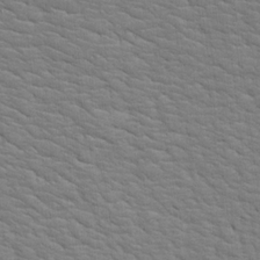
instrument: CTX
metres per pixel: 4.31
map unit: Aa
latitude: 19.5560
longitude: -141.6316
